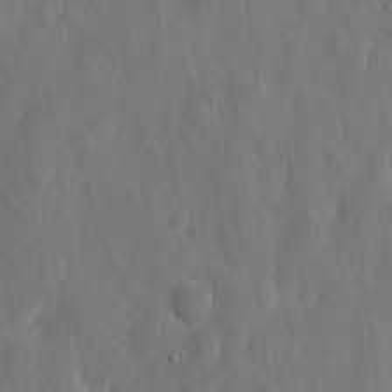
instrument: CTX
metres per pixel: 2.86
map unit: eHh
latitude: 10.2334
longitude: -71.0269
